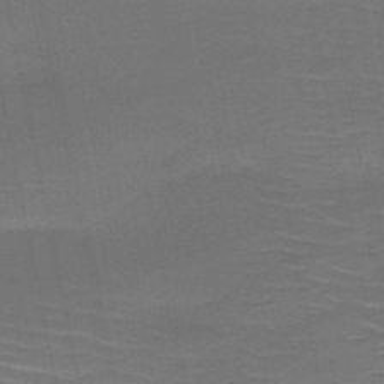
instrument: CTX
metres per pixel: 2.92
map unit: HNb
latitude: -50.4062
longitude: -48.1389
